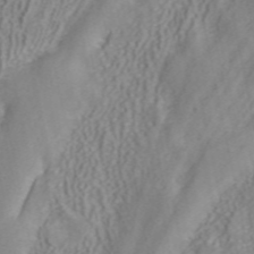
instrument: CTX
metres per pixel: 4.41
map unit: ANa
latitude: 41.4615
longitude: 34.5007
